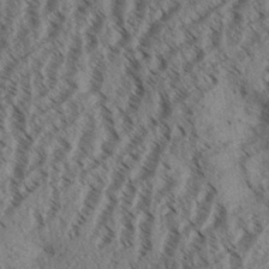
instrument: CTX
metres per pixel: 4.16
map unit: Aa
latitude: 31.4427
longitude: -138.5168
